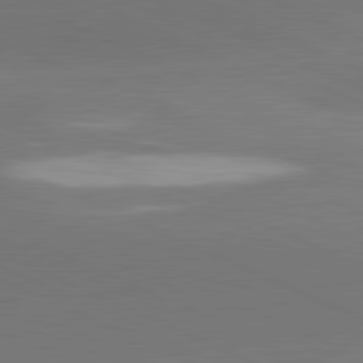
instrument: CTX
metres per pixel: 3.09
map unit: lApd
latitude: 81.7450
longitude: -154.8191
